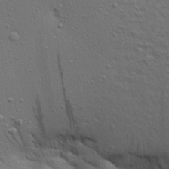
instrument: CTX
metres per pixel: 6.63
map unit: Aa
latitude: 21.9528
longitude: -142.2901
